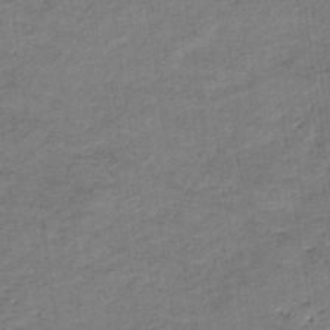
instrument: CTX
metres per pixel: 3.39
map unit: eHb
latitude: -36.8219
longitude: 77.2376
